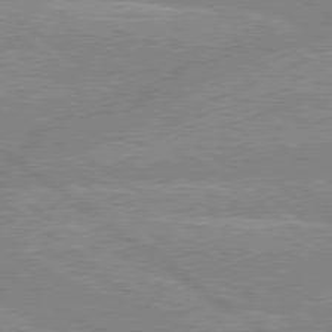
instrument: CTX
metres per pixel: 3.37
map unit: lApd
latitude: 79.3293
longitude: -156.8380
